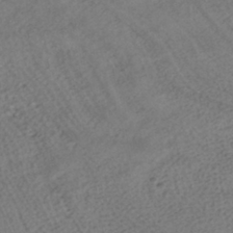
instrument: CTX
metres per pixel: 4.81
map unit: HNhu
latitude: -40.4629
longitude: 99.4076
